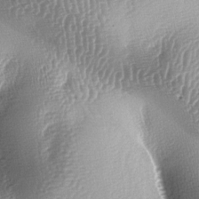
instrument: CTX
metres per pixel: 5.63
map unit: lAa
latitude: -6.3684
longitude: -127.4427
